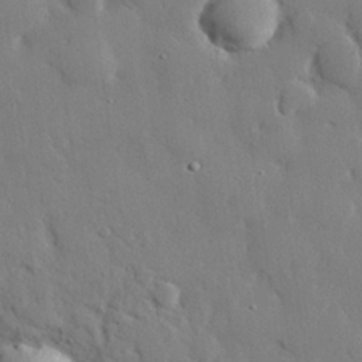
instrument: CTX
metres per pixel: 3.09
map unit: eHh
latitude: 28.5357
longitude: -81.3293
